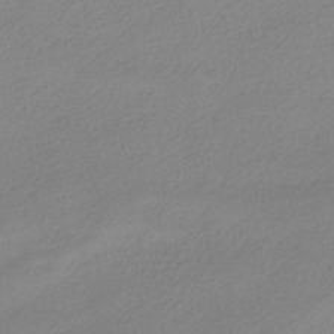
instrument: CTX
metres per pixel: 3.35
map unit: HNhu
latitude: -40.0094
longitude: 94.8786
